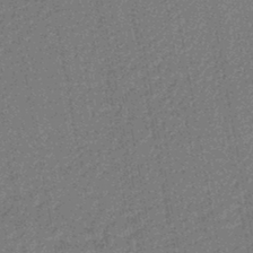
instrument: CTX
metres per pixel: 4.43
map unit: lHb
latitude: -43.5588
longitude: 65.3132
